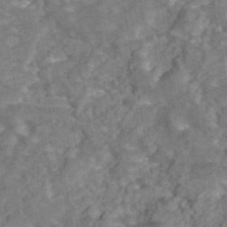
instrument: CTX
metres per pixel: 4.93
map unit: eAb
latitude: 44.0822
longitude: 106.4440
